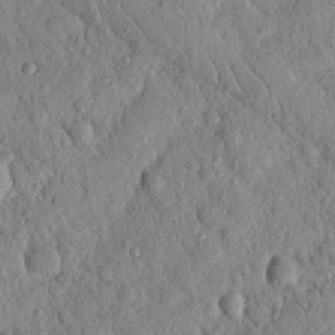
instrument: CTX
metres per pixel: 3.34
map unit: Nhu
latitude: 21.4994
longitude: -77.4804
